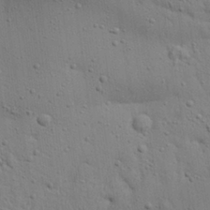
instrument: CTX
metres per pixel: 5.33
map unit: Aa
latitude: 27.5371
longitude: -130.1956
